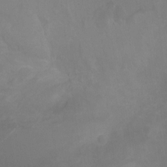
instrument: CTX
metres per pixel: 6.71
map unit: Ht
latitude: -0.8219
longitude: -18.1389
